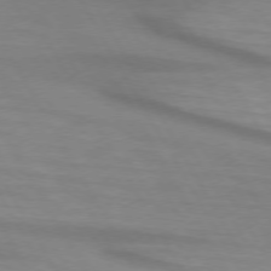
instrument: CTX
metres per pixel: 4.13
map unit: lApd
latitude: 74.0444
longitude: -65.6883
